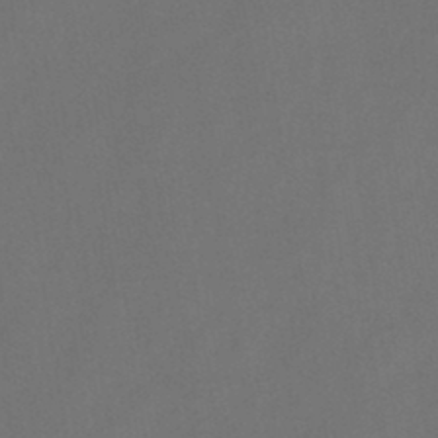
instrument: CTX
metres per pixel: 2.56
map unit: HNb
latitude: -44.5574
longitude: -39.2537
